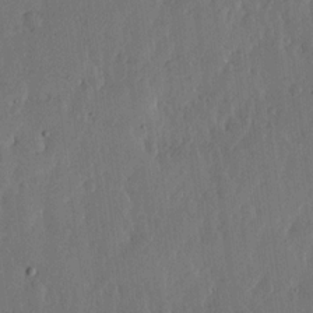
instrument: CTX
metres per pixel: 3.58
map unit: lHvf
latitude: 17.0647
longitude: -115.4048
